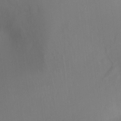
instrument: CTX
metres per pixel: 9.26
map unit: Ht
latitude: -4.6140
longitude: -24.9513
